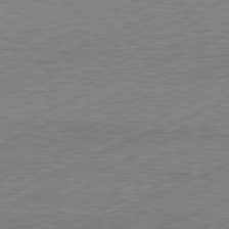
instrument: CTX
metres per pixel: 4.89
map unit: Hpe
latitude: -82.1795
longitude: 11.9367
